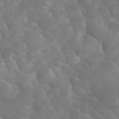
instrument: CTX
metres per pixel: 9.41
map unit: eHh
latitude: 35.4993
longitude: -68.0444
